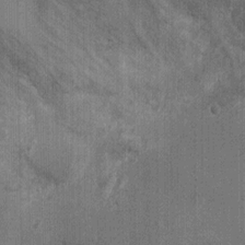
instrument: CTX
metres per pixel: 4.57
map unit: Ht
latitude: 2.6679
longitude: -18.9702
